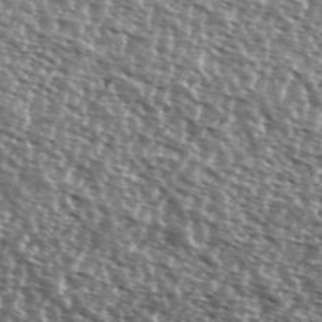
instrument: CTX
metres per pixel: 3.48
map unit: Ave
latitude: 37.6316
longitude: -112.2522
